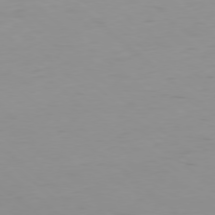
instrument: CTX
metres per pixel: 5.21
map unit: Hpe
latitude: -78.8219
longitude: 12.1984
